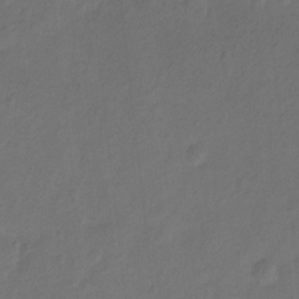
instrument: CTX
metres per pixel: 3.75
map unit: Hto
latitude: -7.8422
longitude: -39.2348
